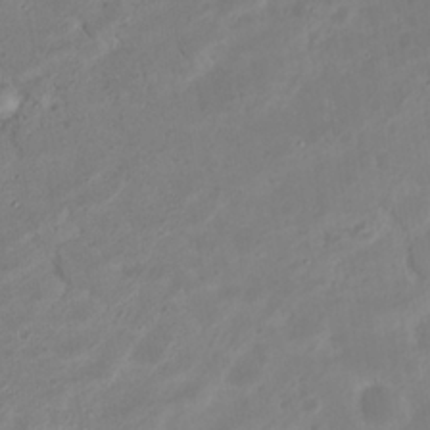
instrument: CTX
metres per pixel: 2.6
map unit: Nhu
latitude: 23.1214
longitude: -62.4601
